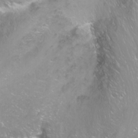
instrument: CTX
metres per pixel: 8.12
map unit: Nhu
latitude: -11.7478
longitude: -63.4994
